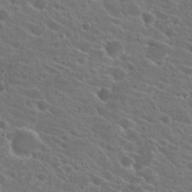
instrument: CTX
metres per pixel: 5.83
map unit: Hto
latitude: 23.7827
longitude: -39.0836
